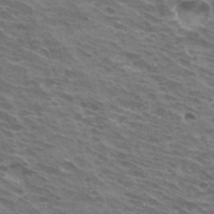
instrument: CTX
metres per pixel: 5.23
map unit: Hto
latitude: 33.1214
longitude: -41.1781
